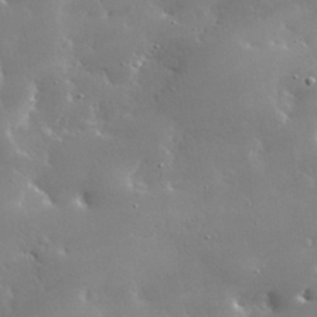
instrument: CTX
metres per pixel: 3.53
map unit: lHvf
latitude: 32.6868
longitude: -93.1214
